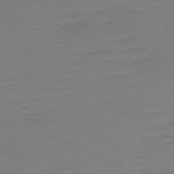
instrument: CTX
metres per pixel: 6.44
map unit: Ap
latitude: -79.5021
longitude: -56.5167
